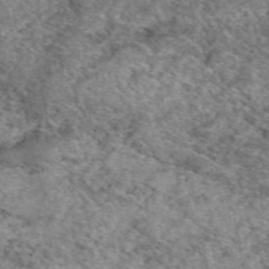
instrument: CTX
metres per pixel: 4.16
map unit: eAb
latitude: 49.8961
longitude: 109.8611
